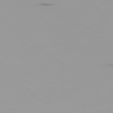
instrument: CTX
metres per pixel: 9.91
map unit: Ap
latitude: -79.5777
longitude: -69.3104
